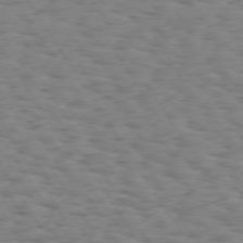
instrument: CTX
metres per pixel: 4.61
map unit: Hpe
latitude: 73.3860
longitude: -140.2522
